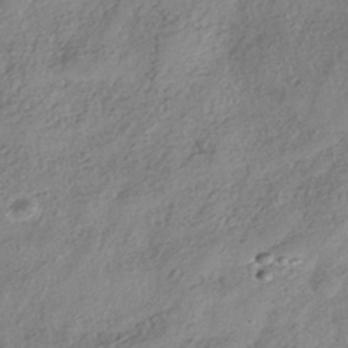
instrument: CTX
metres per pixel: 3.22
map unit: HNhu
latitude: -40.8219
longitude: 107.2187
